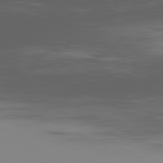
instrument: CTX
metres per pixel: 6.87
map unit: Ap
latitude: -79.8422
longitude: -60.1955
